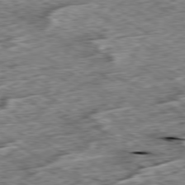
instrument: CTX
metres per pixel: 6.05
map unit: Ap
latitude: -79.6533
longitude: -84.6491
